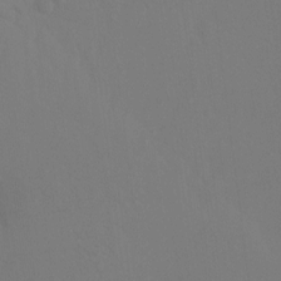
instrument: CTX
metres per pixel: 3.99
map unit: Ht
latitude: -10.7274
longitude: -34.4979
